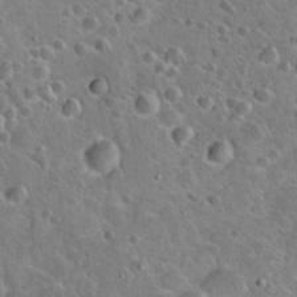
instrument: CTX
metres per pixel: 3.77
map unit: Hto
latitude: 19.8016
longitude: -49.8583
